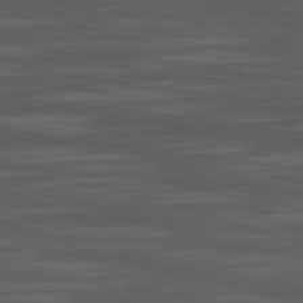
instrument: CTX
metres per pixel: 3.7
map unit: Hpe
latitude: -82.7085
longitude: 12.0661
